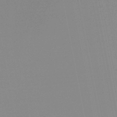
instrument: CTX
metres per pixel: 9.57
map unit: lHb
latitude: -48.2929
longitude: 69.5777
